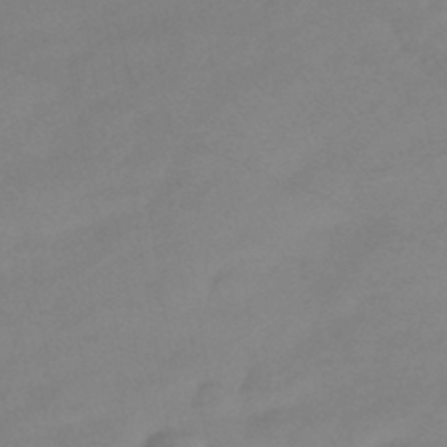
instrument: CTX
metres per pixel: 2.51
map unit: eHb
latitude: -41.8044
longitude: 84.3495
